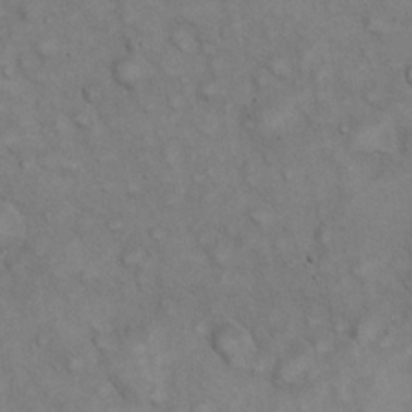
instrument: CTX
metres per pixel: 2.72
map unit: eHh
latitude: 22.1389
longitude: -59.6127
